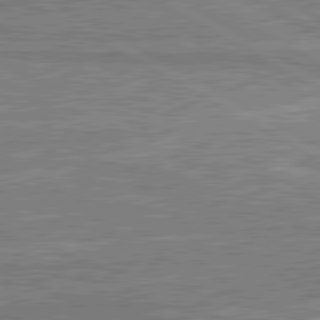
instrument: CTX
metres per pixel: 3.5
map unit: lApd
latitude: 80.7813
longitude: 142.9163
